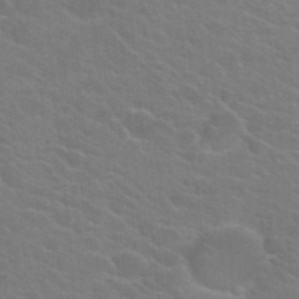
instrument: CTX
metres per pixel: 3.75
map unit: Hto
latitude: 23.6694
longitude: -36.7813
